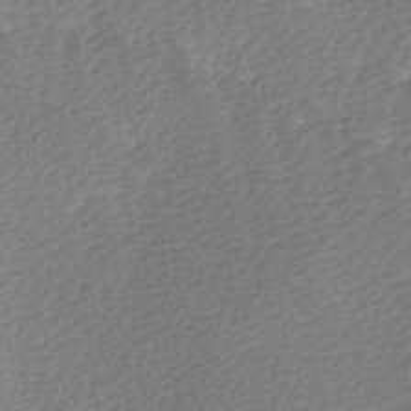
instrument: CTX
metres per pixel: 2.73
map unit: Ave
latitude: 0.2711
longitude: -115.1025
